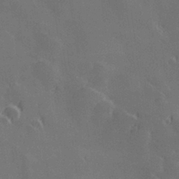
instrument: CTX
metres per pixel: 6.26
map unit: Hve
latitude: 28.3467
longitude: 145.6533
